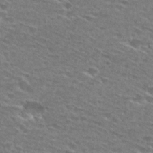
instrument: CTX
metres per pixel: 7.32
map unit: Hto
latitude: 28.4223
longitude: -47.6316
